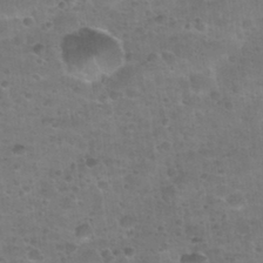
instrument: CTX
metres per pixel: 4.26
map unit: Nhu
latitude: 31.5749
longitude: -53.1970
